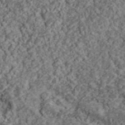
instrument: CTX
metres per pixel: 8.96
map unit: lHvf
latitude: 39.1214
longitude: -87.8772
